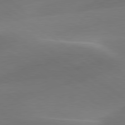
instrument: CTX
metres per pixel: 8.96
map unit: lApd
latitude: 79.9150
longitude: -91.6316
